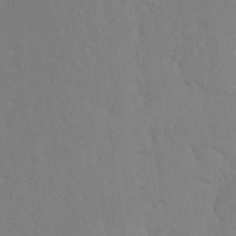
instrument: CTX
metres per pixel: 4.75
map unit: Nhu
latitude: 20.0633
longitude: -73.5560
